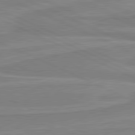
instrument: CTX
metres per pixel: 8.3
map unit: lApd
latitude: 81.2159
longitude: 169.2753
